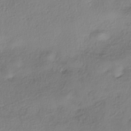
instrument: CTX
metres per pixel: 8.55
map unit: eHh
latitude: -41.6911
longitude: 122.0283
